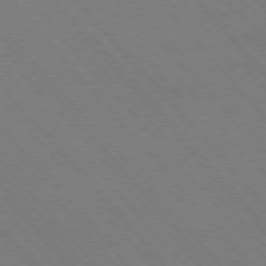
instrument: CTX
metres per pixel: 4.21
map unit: Hpe
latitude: -76.2739
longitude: -12.9892
